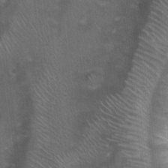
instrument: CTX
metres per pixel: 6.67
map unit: Nhu
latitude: 2.1766
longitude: -17.7638
